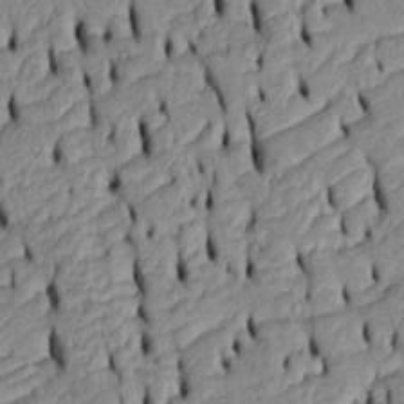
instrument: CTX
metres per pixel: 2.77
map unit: Htu
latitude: -6.4251
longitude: 155.1620
